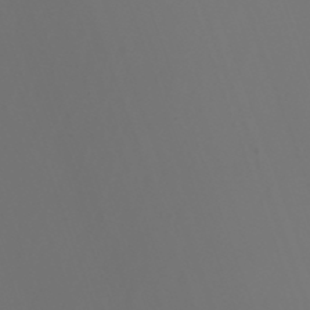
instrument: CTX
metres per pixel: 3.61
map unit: Nhu
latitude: -7.3509
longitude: -80.4034
